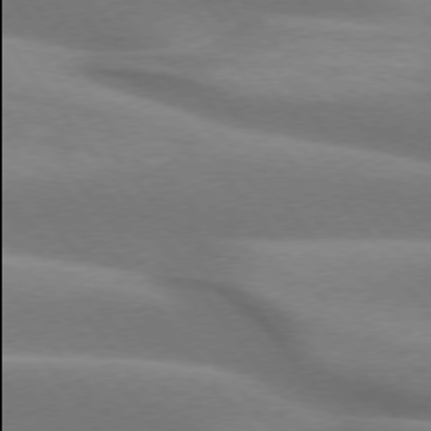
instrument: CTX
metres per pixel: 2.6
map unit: lApd
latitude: 74.8002
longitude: -49.9906
